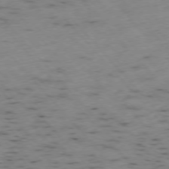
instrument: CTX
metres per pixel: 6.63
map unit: Ap
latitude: -76.3873
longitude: -60.8758
